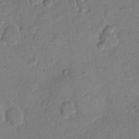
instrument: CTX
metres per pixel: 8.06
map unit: Hto
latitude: 7.5560
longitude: -62.3845
